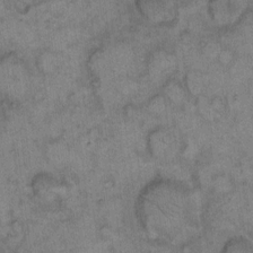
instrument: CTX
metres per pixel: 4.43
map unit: eHh
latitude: 9.4804
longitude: -63.6316
